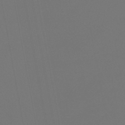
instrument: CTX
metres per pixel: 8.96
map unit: lHb
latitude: -47.4832
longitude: 74.1795
